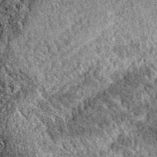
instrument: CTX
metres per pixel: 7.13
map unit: eAb
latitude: 38.4790
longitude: 111.1809
